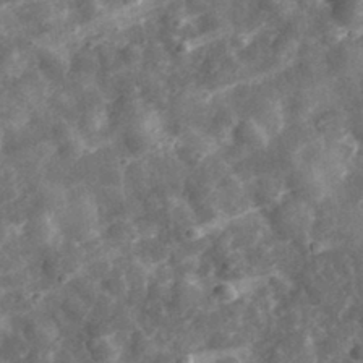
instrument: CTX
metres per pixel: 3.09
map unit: eHh
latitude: 33.4426
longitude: -79.0648
